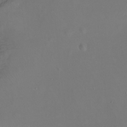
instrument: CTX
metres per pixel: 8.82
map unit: Hto
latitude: -13.4455
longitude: -42.6868
